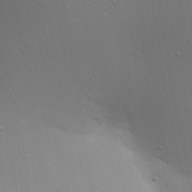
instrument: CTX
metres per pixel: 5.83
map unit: Aa
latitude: 24.3467
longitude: -136.3090
